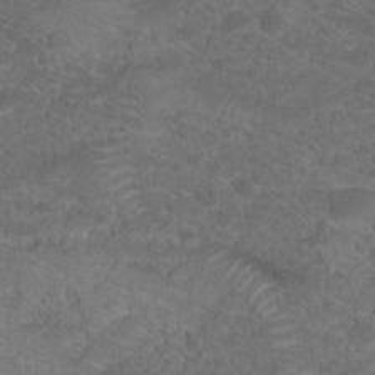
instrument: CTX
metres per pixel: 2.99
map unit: Hto
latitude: 19.3670
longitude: -39.0080
